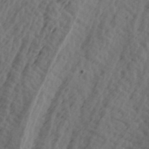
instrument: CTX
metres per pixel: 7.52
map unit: lAa
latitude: -7.2754
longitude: -123.7827
